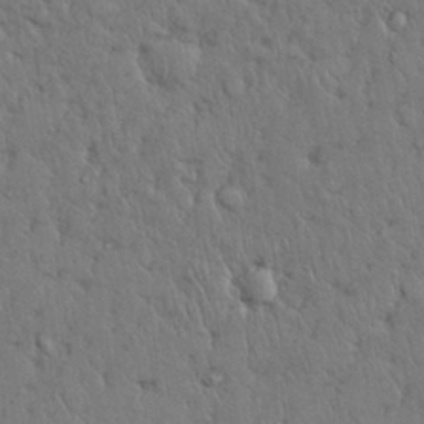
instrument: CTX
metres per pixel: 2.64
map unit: Nhu
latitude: 28.3845
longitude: -68.4223
